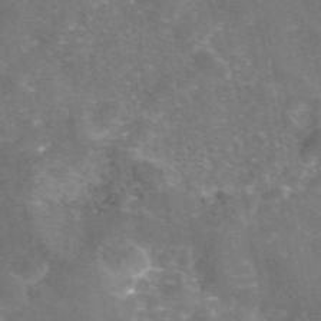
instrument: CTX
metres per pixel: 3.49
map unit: eAb
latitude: 46.4979
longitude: 120.4251
